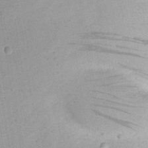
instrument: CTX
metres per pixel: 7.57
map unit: Nhu
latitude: 24.4790
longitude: -72.9514
